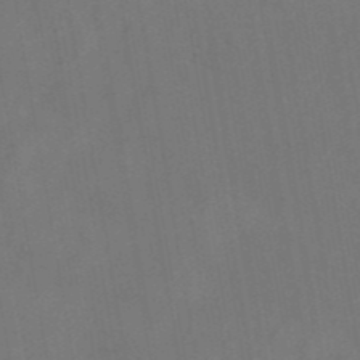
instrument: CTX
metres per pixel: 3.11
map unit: ANa
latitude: 42.9514
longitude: 17.0865
